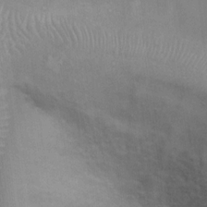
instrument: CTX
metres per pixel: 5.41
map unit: Ht
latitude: 14.0633
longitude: -41.5560
